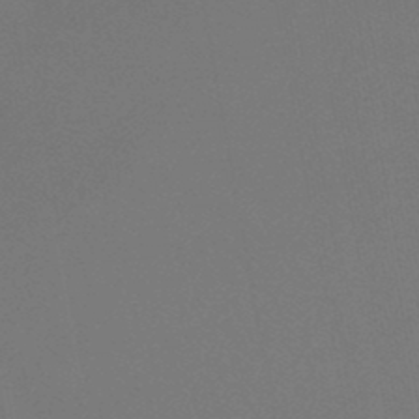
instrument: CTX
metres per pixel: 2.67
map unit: lHb
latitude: -47.0864
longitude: 69.0486
